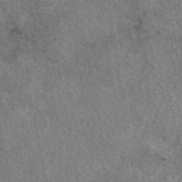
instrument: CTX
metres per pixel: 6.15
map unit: eAb
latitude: 49.0647
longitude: 108.9542
